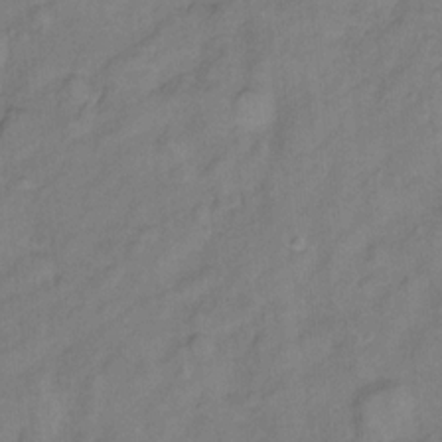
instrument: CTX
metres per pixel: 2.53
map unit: Hto
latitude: 7.5560
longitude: -37.9717
